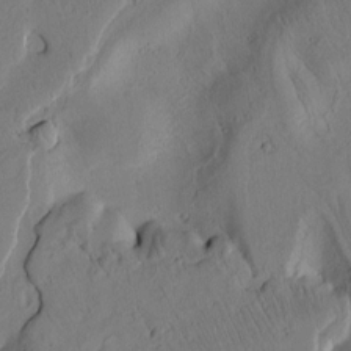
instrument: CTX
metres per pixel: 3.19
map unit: Htu
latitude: 3.0836
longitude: 178.8408
